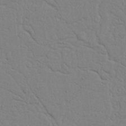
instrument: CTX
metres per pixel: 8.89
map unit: Nhu
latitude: 20.4979
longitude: -73.0270
